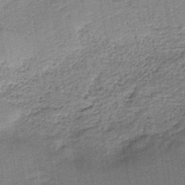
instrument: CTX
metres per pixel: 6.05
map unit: HNb
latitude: -39.8611
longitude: 50.5763
